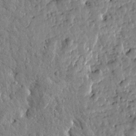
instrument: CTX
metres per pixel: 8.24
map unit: Htu
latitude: -0.2173
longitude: -178.6113
